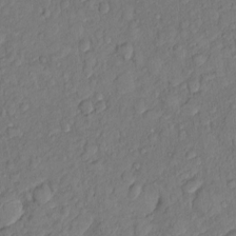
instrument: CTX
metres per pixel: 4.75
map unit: Nhu
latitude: 1.2915
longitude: -14.1011
